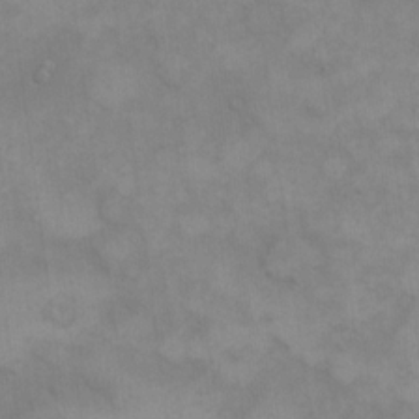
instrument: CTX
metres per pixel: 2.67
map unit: eHh
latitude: 16.6679
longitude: -66.0444
